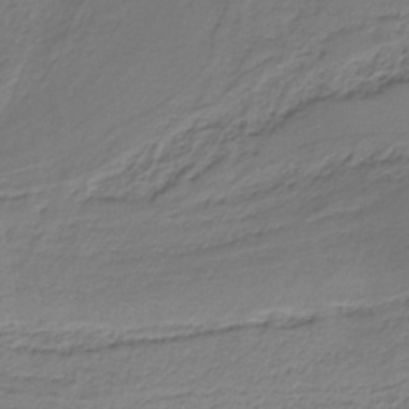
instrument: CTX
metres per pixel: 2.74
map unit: HNb
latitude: -35.5588
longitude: 58.1227
